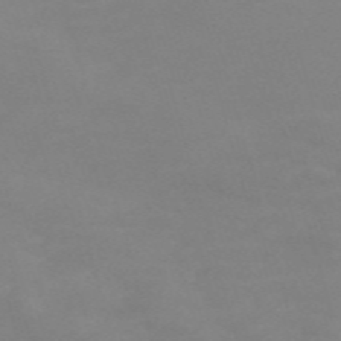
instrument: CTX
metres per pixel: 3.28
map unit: Nve
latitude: -59.3131
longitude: 60.7085
